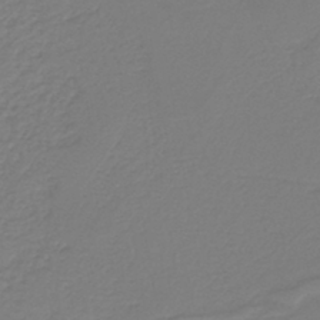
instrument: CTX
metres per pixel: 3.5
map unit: HNb
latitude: -42.8596
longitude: 52.3684
